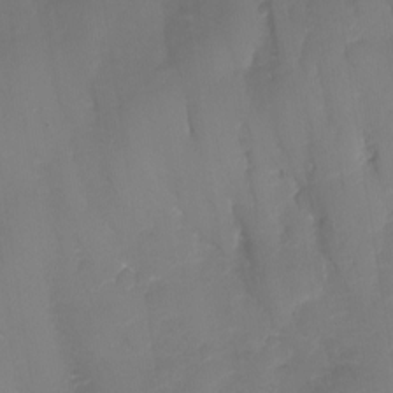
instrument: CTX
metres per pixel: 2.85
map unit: Aa
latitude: -13.4455
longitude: -68.1767
